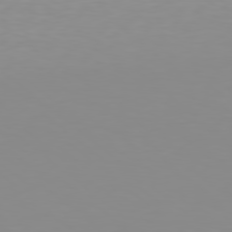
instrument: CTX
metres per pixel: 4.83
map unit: Hpe
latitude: 78.3656
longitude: -138.4223
